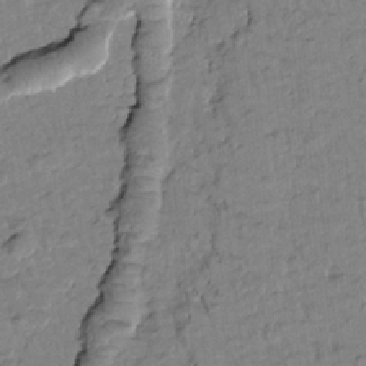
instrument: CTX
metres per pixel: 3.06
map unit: Htu
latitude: -2.2172
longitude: 173.1620
